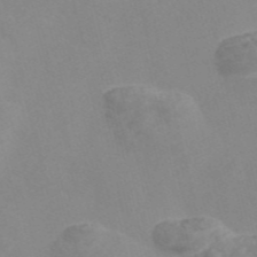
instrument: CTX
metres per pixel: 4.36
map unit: Nve
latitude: -56.4818
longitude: 51.8611
